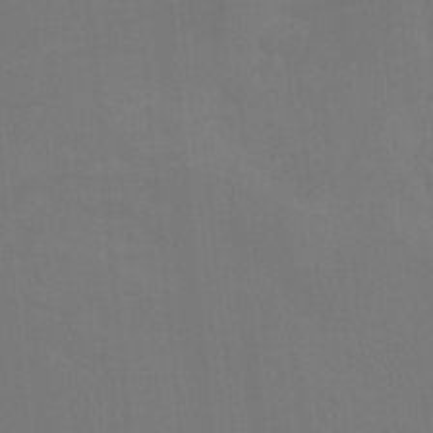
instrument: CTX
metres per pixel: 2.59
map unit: Ht
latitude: -12.0472
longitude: -48.3278
